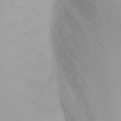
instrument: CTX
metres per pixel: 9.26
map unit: Nhu
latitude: -0.5196
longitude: -75.2348
